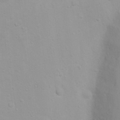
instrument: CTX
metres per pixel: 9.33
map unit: Ht
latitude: 3.7071
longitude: -22.5924
